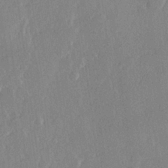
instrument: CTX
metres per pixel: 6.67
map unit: Hve
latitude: 23.6505
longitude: 145.4266
